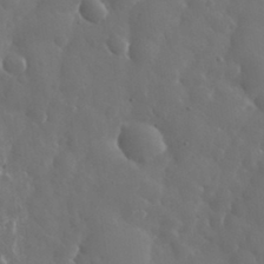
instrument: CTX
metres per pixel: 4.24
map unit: eHh
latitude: 33.9528
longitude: -57.9528
